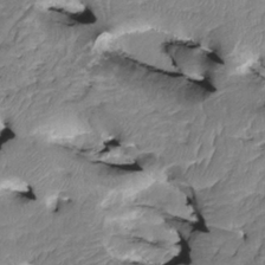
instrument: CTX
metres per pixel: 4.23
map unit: HNhu
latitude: 3.2726
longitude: 8.8408
